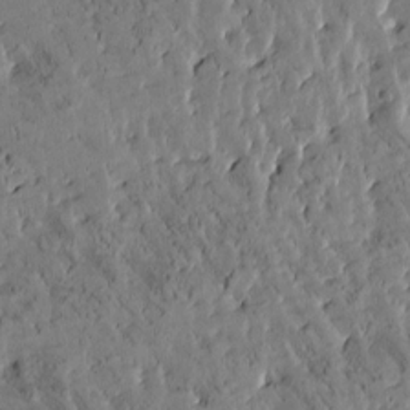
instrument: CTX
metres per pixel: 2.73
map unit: Htu
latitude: -2.6329
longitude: 175.3509
